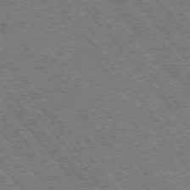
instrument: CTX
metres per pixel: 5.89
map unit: Hpe
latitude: -76.4251
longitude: -20.4979
